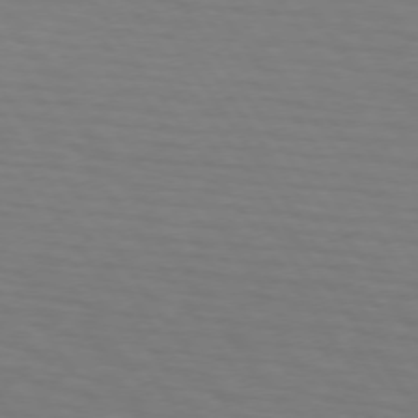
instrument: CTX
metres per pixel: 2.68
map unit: lApd
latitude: 73.6505
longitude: -75.9717
